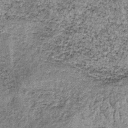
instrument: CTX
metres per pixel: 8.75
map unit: lHb
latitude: -37.3320
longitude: 66.7086
